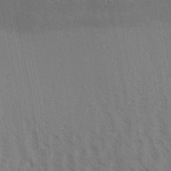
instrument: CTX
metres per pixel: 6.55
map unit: Aa
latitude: 31.0837
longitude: -139.1403
